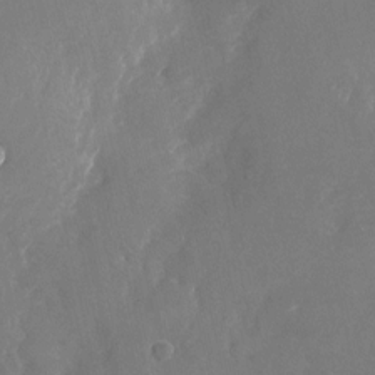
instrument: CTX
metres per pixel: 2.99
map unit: Nhu
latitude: -23.2565
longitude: -72.5546
